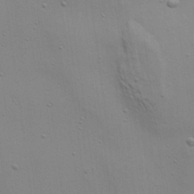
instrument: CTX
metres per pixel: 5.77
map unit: Aa
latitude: 21.8206
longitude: -142.0633
